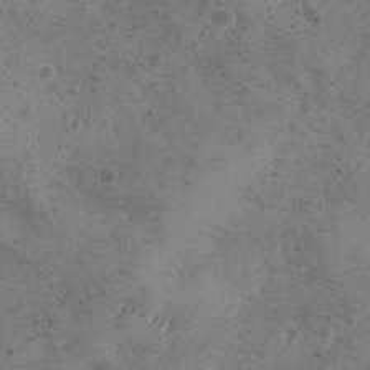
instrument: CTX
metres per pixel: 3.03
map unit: Ave
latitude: -8.6707
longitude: -118.3467
